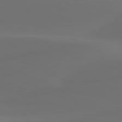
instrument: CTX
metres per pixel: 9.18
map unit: lApd
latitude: 80.5168
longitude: -83.0836
